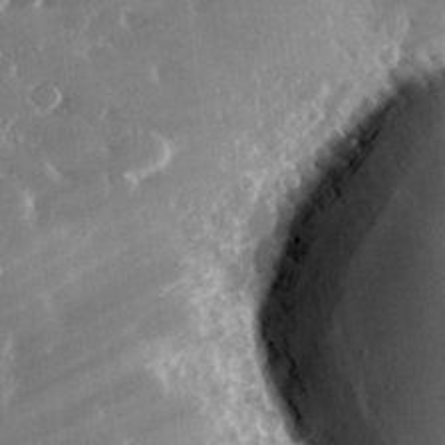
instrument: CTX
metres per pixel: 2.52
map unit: lHvf
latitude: 30.3845
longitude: -93.1403
